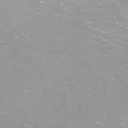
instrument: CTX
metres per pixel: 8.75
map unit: ANa
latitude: -39.1431
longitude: 96.0283
